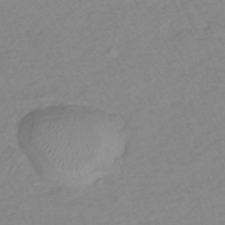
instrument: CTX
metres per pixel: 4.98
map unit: lHb
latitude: -36.9163
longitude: 70.1228
